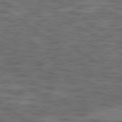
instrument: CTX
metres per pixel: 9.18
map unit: Hpe
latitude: -79.1998
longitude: -22.0633
